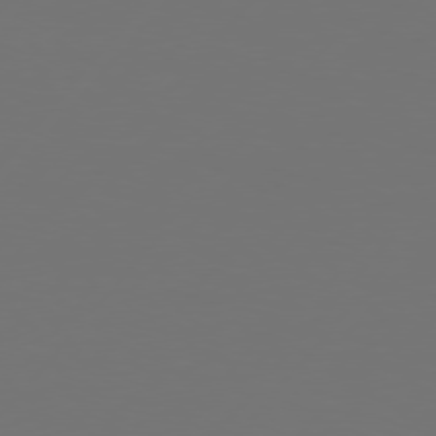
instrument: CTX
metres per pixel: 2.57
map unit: Hpe
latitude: 76.1766
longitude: -138.3089
